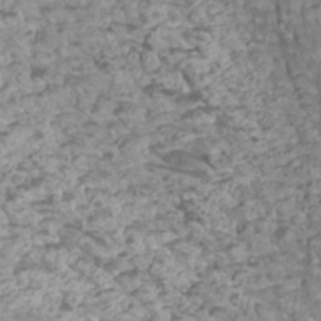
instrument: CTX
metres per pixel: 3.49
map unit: Htu
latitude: 3.1592
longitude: -21.4994
